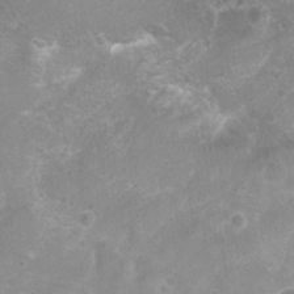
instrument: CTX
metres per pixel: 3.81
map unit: Nhu
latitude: 7.4426
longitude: -20.6301
